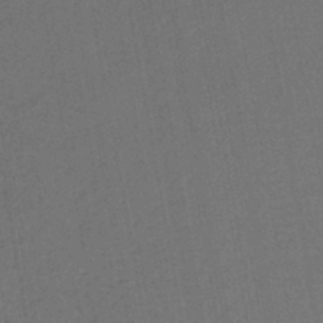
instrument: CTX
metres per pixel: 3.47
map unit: lHb
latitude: -43.4454
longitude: 61.2376
